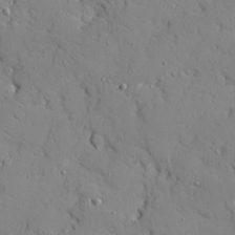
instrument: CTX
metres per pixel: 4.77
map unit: Ave
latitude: 11.0081
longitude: -101.2537
